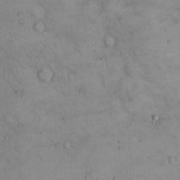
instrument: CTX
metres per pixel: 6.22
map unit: Hto
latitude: 12.3090
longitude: -59.1781
